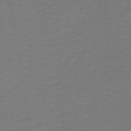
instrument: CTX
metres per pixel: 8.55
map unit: lHb
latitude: -42.3495
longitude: 72.1039
